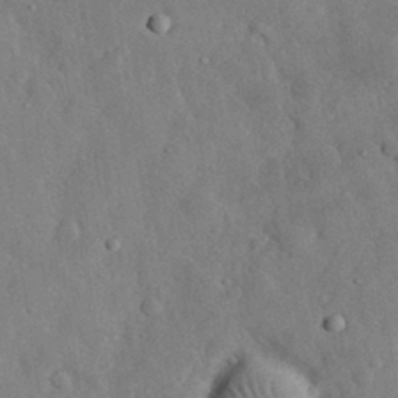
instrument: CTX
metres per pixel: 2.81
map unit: eHh
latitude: 30.6113
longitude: -77.6127
